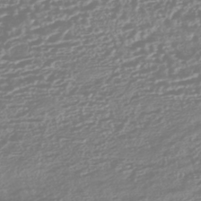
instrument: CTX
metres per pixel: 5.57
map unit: HNhu
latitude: -44.7085
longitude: 100.8785
